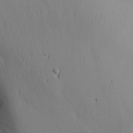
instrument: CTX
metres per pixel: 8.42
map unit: Nhu
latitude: -6.7841
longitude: -81.4615
